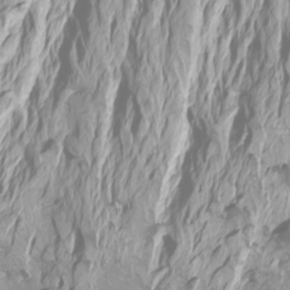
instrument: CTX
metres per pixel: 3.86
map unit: Aa
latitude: -6.7085
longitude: -71.8205
